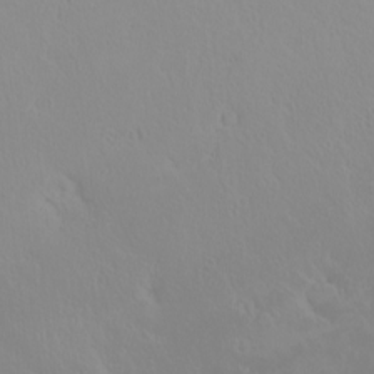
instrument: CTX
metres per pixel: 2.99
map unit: eHh
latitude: -2.1038
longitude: 20.3306
